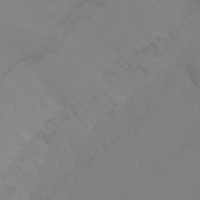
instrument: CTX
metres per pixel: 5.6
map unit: Ht
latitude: -6.9919
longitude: -29.7638
